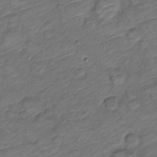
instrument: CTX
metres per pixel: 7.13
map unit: Nve
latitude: -18.5385
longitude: 107.2376
